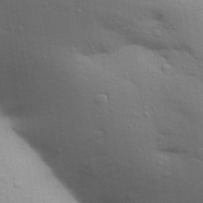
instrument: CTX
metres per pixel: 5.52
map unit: Aa
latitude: 30.3845
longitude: -147.1781
